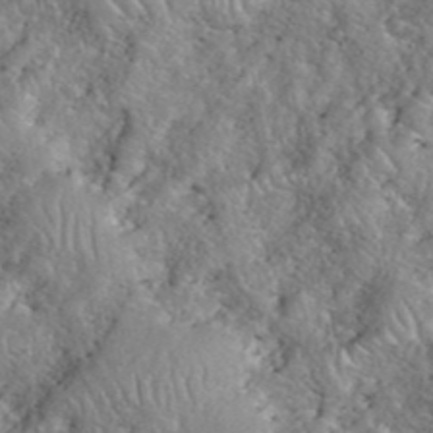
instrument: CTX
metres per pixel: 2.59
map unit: eHh
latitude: 40.3845
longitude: -56.6868
